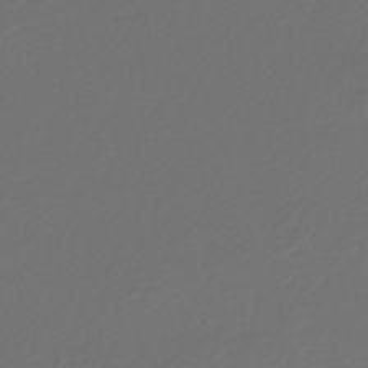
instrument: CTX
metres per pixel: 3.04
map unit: lHb
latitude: -43.8800
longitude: 70.9920
